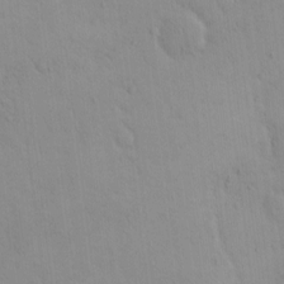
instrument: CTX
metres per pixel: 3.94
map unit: eHh
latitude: -0.1417
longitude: 17.6344
